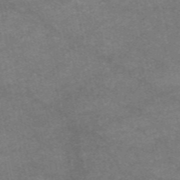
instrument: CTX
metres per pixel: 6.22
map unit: eAb
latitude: 47.8773
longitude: 125.1809
